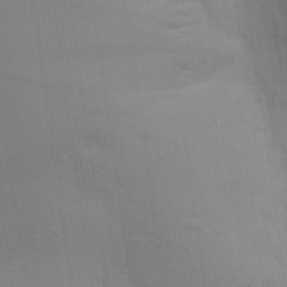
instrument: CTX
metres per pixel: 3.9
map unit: Aa
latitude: 30.2145
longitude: -135.0836
